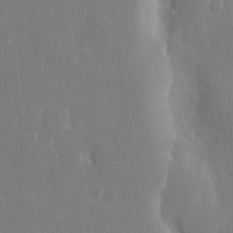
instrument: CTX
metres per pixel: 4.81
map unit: eHh
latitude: 14.5924
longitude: -71.6127
